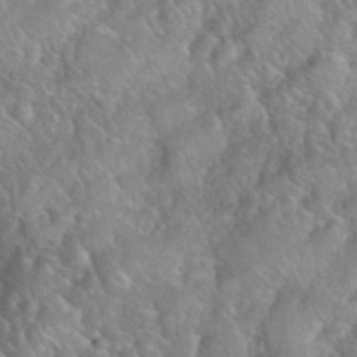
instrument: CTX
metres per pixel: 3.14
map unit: eHh
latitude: 39.6694
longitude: -58.9514
